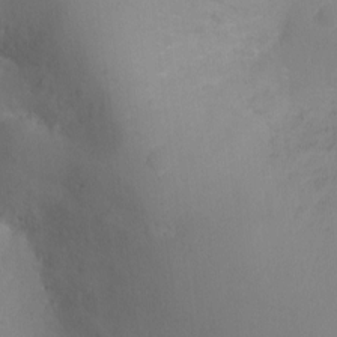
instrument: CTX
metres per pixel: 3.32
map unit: Ht
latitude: -4.2172
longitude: -25.8394
